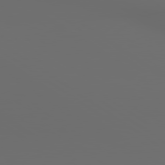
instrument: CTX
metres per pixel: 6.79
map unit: lApd
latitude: 79.9150
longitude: 164.5574
